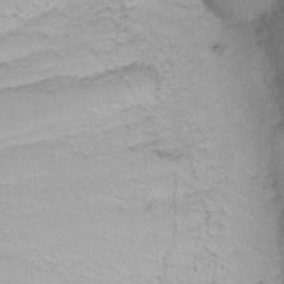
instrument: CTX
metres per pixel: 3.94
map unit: Nhu
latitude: -8.8975
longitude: -81.0080
